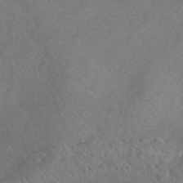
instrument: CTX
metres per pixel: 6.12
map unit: HNhu
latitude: -43.0675
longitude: 92.7652
